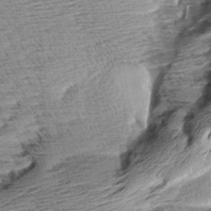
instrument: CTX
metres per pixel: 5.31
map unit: Aa
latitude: 8.2145
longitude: -139.4426
